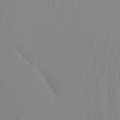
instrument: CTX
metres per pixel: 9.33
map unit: Aa
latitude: 20.7247
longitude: -145.8961
